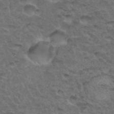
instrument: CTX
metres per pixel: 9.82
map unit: Hto
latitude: 35.1781
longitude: -49.9717
